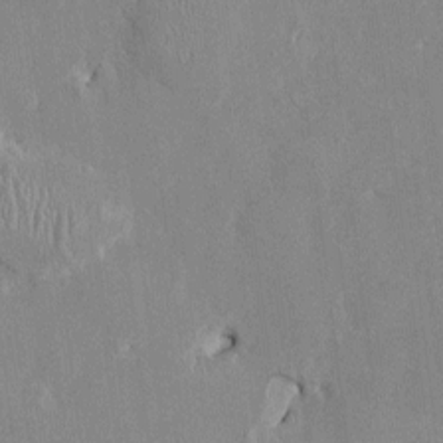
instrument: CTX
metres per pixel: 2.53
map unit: HNhu
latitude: 1.0647
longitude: -5.1970
